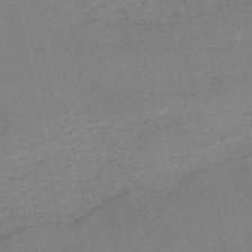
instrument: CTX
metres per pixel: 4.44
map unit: HNb
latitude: -51.7289
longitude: -50.8380
